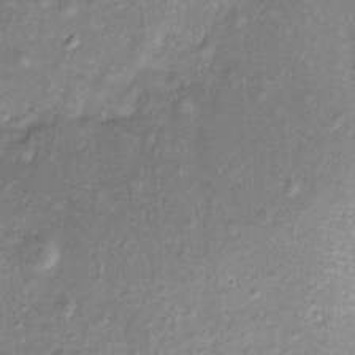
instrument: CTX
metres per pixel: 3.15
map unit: Htu
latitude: -5.6722
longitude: 158.6329
